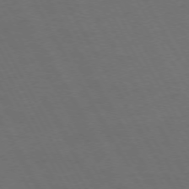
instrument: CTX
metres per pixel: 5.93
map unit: Hpe
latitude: -74.7464
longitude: 8.3117
